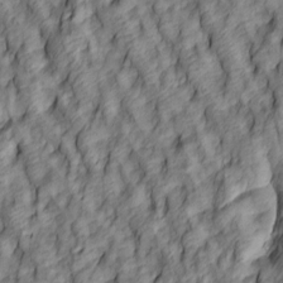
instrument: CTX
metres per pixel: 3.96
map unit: lAa
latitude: 4.8947
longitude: -116.2523
